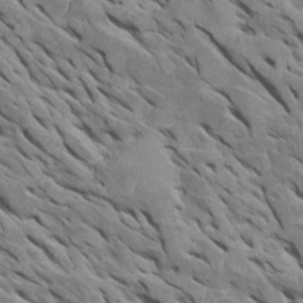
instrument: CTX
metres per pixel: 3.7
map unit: Htu
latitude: 1.0080
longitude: 145.7478
